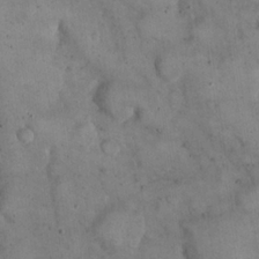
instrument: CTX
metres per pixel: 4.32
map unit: eHh
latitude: 21.8961
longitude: -60.9136
